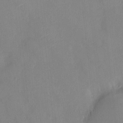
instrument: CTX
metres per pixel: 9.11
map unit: HNhu
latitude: 6.1767
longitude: 0.0850
